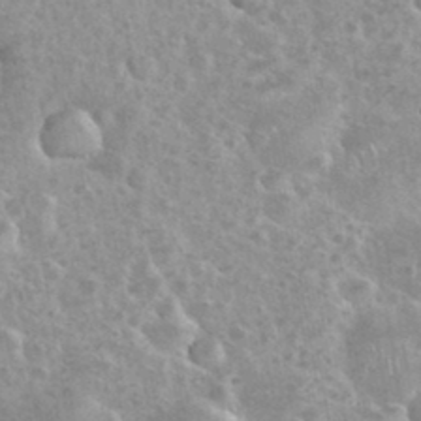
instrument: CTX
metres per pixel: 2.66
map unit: eHh
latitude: 35.4804
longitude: -60.3845
